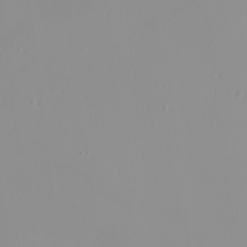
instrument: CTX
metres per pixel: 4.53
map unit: Nhu
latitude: -0.0094
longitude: -77.6127
